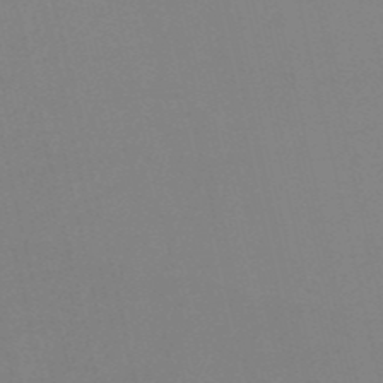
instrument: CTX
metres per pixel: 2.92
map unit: HNb
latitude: -53.4076
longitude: -50.1200
